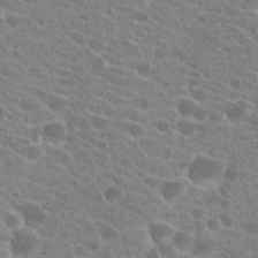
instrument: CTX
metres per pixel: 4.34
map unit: Hto
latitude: 21.6127
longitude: -38.6679
